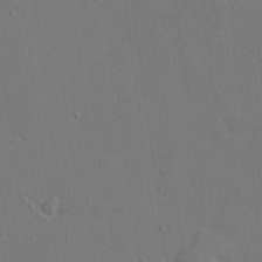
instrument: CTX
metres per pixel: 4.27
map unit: Nhu
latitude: 17.7639
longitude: -30.0822
